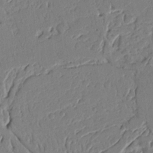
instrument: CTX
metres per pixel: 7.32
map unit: Nhu
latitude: 15.5372
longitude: -78.6113
